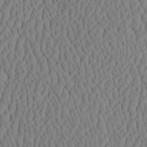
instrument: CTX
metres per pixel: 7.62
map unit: eHh
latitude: -3.6532
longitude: 15.4455
